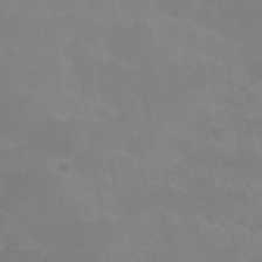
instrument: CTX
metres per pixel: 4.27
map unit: Nhu
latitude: 27.2348
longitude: -54.3656
